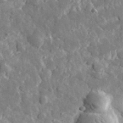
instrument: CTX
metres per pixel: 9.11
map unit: lHvf
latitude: 34.9135
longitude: -88.2334
